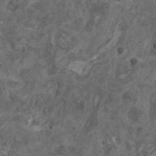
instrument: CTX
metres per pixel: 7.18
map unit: HNhu
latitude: 0.0633
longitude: 5.4076
